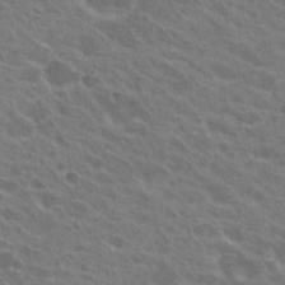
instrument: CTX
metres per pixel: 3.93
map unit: Hto
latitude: 23.1781
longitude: -38.9891
